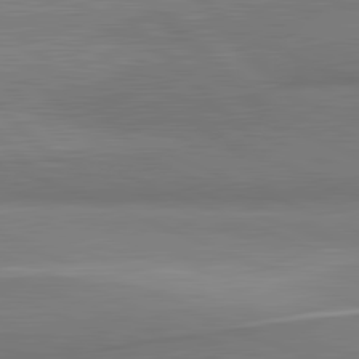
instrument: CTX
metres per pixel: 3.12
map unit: lApd
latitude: 81.9339
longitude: 163.1431
